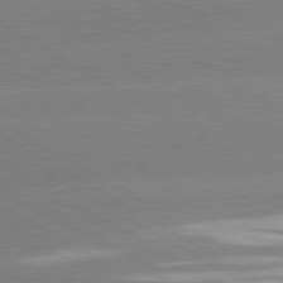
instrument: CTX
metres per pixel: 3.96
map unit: lApd
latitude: 80.6679
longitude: -152.2334
